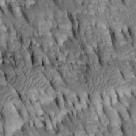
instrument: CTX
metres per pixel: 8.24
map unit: Htu
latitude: -2.5573
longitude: 150.8030
